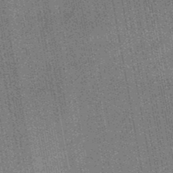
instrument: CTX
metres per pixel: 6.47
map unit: HNb
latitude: -48.8786
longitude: -38.7435
